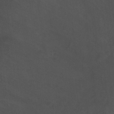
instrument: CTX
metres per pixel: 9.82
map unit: Ht
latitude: -9.8800
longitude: -21.3293
